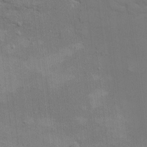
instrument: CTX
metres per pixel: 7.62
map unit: HNhu
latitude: 7.6127
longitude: -4.6868
